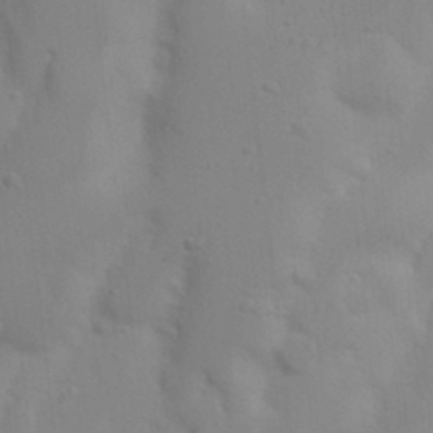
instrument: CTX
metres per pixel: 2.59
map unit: Nhu
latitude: 18.4034
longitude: -73.2726
